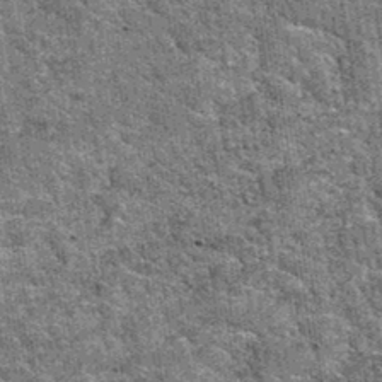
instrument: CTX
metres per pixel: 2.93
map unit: Hto
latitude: 35.0458
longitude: -52.5923
